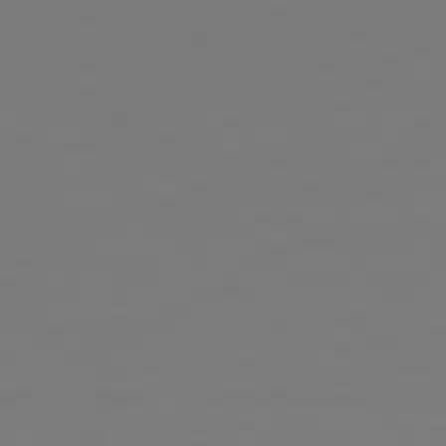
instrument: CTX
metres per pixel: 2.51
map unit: Hpe
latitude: 78.4223
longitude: 178.5007
